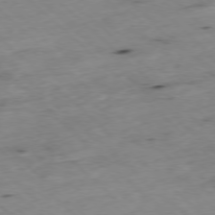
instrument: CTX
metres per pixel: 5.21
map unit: Ap
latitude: -77.6911
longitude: -60.5357
